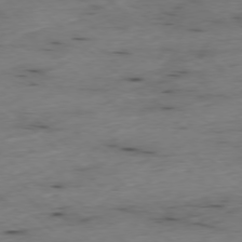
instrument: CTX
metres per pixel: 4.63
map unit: Ap
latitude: -77.6155
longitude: -89.8017
